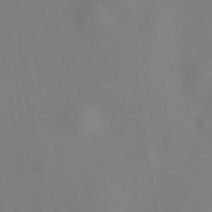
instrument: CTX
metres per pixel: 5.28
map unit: HNhu
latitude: 8.8191
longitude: 14.4251
